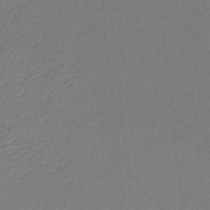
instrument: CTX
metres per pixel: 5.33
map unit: HNb
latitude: -37.6910
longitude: 55.9556
